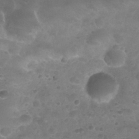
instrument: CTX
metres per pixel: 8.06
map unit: Nhu
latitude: 25.7827
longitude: -52.1011
